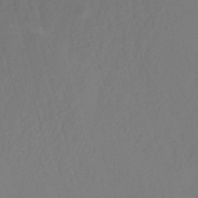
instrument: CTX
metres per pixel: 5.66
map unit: HNhu
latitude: -27.4643
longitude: 74.0850
